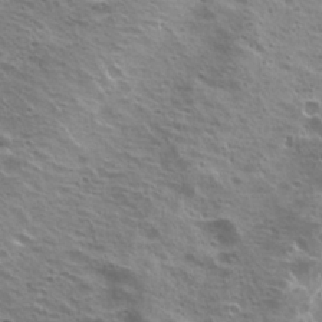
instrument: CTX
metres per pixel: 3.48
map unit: Hto
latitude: 22.8380
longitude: -31.7261
